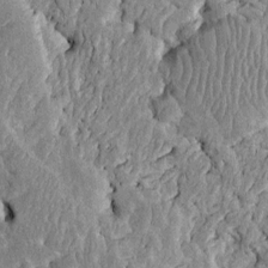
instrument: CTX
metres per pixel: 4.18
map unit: Htu
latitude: -2.0283
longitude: 149.1054
